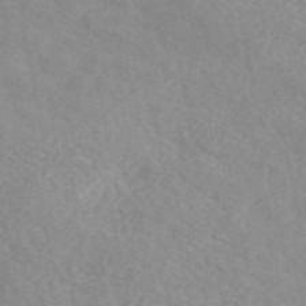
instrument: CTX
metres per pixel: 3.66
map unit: eAb
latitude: 49.2915
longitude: 118.4818
